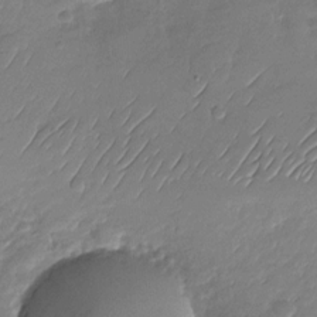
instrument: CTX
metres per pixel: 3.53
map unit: Nhu
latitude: -27.9178
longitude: -61.7827
